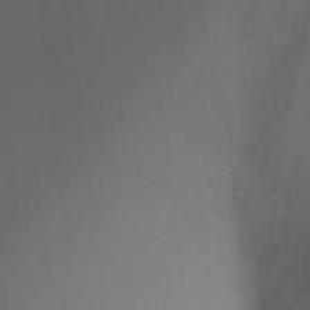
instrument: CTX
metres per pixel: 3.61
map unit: Ht
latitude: -2.3684
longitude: -27.5749
